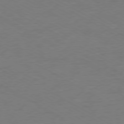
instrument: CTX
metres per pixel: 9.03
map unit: Ap
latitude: -76.1606
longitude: -76.5923
